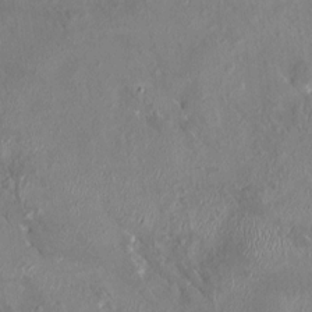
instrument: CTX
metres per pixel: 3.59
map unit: HNhu
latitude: 7.9150
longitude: 4.7463
